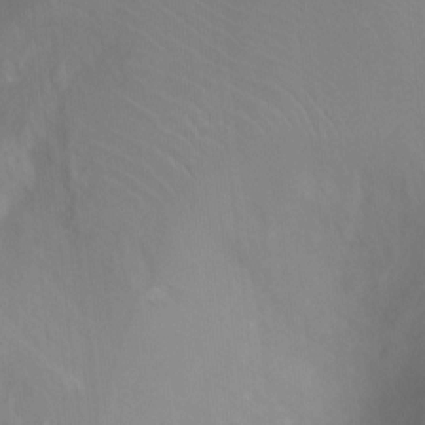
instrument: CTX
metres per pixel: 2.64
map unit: Ht
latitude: -10.2740
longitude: -29.4615
